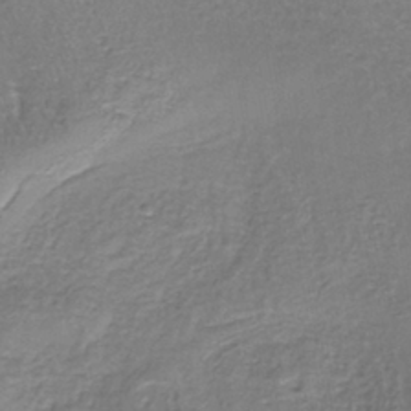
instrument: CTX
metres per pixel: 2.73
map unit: lHb
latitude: -38.9920
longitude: 60.9731
